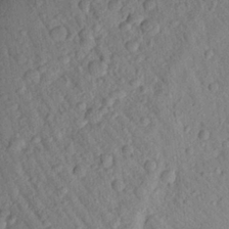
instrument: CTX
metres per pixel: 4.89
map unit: Aa
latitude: 23.0458
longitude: -147.5560
